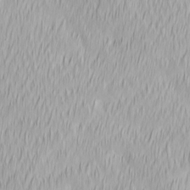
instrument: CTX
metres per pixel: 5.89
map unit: Ave
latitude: 2.6868
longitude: -113.7449
